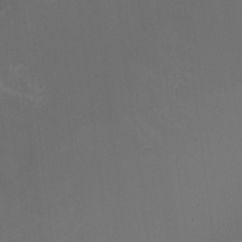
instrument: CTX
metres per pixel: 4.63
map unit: HNhu
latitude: -2.4628
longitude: -6.3467
